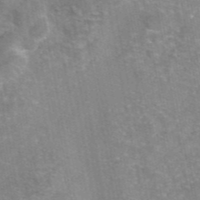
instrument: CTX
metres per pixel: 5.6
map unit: eAb
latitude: 45.8016
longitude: 105.7288
